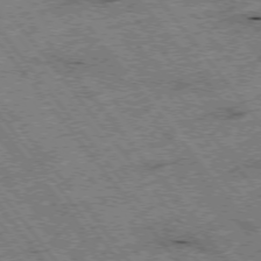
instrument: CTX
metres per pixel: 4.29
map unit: Hpe
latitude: -75.8801
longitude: -20.8002
